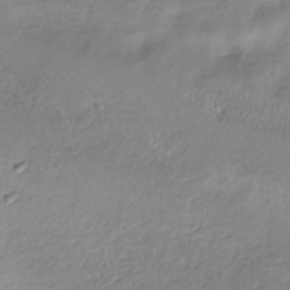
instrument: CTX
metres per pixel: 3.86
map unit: HNhu
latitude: -41.1620
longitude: 99.5399
